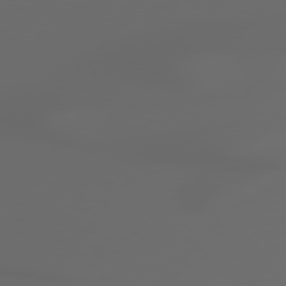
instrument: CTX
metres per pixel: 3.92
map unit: Hpe
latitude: 76.6490
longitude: -140.2522
